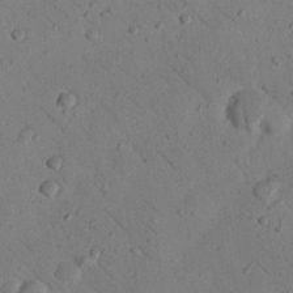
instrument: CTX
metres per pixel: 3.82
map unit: Nhu
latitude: 23.1781
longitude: -74.5168
